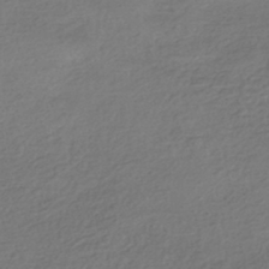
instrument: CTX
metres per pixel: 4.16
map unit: HNhu
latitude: -42.3873
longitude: 99.4643
